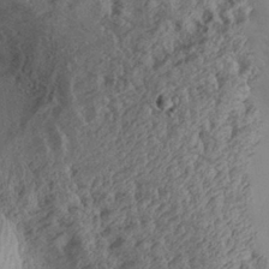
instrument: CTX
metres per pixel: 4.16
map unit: Aa
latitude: 29.5749
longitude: -136.8380
